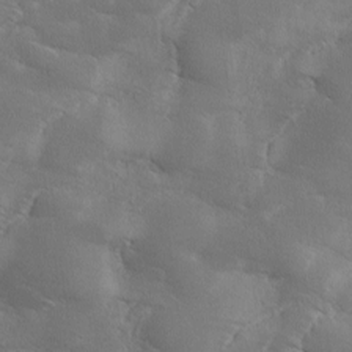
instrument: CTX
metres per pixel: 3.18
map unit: Ave
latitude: 0.7246
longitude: -114.2900
